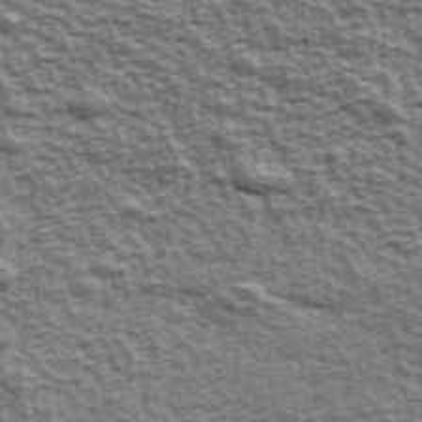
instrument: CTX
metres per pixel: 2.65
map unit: Ave
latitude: 43.0647
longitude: -111.9906
